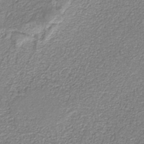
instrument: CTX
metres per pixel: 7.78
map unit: eAb
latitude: -37.8422
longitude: 51.5210
